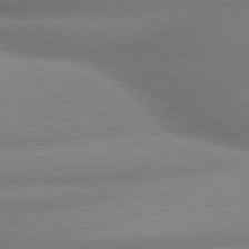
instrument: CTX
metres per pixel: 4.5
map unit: lApd
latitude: 80.1956
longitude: -162.7247
